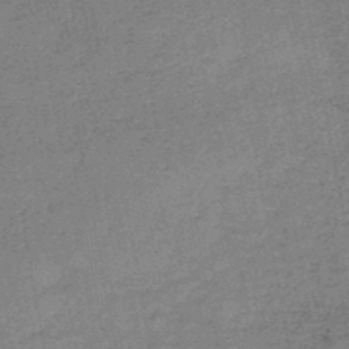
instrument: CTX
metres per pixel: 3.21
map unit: HNb
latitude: -46.2739
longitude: -36.4979
